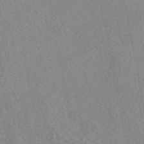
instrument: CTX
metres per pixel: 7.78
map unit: eAb
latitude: 48.9325
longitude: 106.9920
